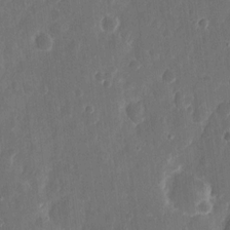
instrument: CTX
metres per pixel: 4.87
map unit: eHh
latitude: 12.0255
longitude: -72.6680
